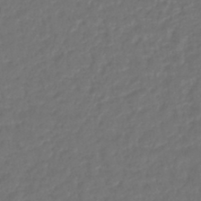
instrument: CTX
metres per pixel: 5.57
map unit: lHb
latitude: -43.1809
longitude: 61.4454
